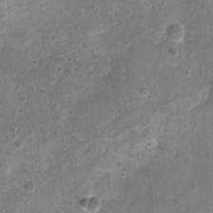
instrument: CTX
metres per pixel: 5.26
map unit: Nhu
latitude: 1.3859
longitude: -15.3482
